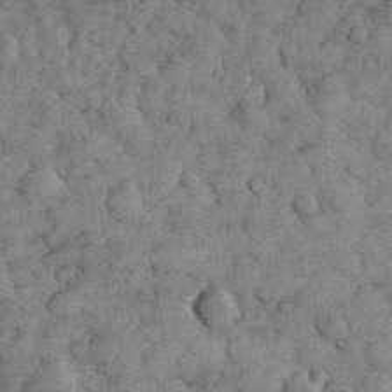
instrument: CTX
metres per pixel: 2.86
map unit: eHh
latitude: 32.6490
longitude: -68.2145
